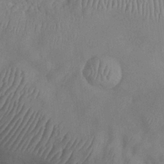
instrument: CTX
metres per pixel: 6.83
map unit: Nhu
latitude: 27.3104
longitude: -70.3089
